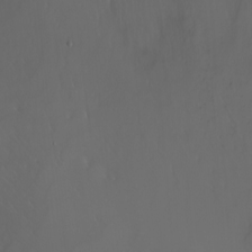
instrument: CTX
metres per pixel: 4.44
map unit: Nhu
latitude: -6.0850
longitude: -91.2348
